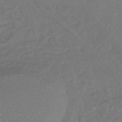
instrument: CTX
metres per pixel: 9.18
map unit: lHb
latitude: -42.8974
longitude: 74.4062
